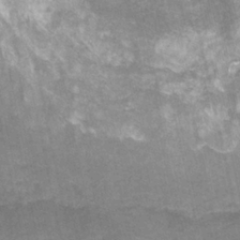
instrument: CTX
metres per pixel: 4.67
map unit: HNhu
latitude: -28.6141
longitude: 67.3132
